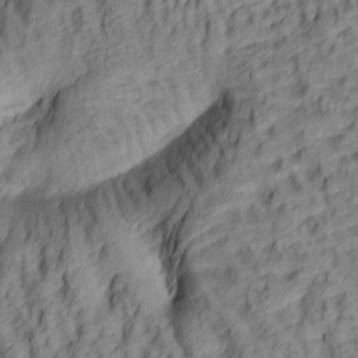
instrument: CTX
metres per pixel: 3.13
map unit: lAa
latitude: 5.4048
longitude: -116.3656
